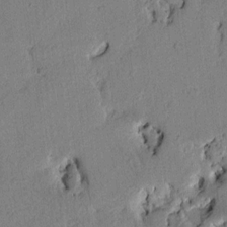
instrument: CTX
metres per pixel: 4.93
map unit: Htu
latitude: 3.5182
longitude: 179.1620
